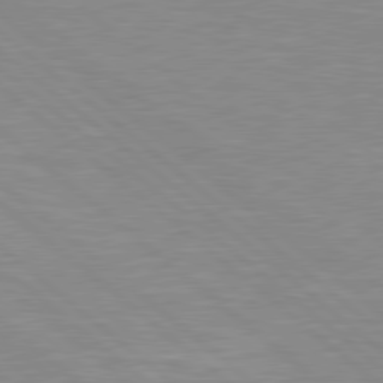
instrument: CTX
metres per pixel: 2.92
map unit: Hpe
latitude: 78.8569
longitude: -125.2537
